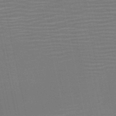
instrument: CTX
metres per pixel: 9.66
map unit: HNb
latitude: -51.9556
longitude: -47.4994
